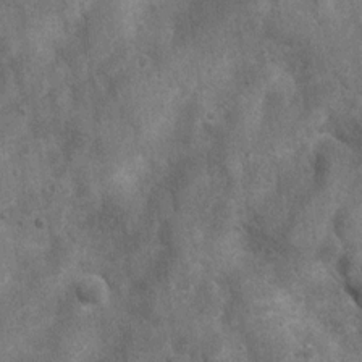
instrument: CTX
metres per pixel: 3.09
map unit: Nhu
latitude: 7.2159
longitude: -22.8758
